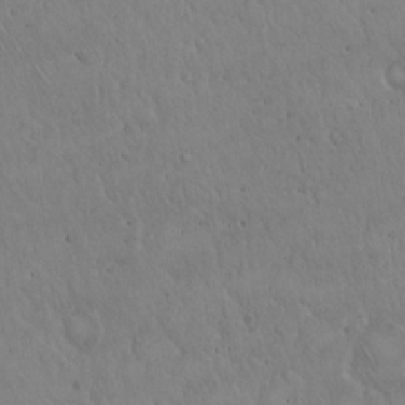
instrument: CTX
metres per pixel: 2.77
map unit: Hto
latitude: 17.4615
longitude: -59.1970
